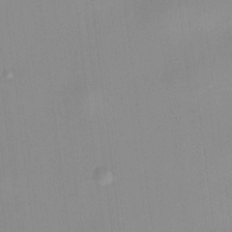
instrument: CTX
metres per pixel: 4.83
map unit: HNhu
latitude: 10.8380
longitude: 9.8233
